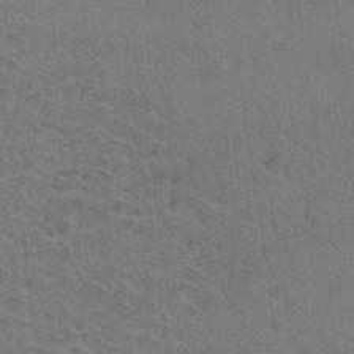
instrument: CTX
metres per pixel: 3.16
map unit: Hto
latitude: 36.8002
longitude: -46.5735
